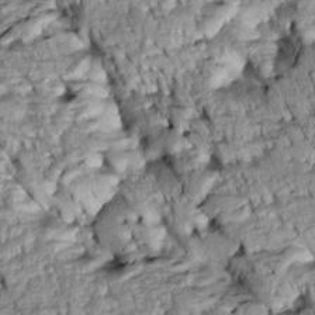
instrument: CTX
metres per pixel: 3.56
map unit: Htu
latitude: -5.6910
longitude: 153.8611
